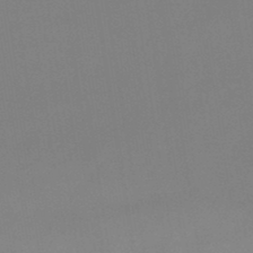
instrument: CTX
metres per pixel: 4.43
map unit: lHb
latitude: -48.0472
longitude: 67.5966
